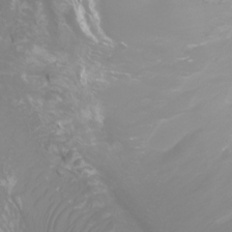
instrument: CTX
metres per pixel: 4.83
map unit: Ht
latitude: -2.3684
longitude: -61.6883
